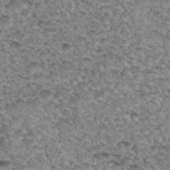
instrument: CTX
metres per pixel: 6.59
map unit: Hto
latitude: 30.4790
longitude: -48.4412
